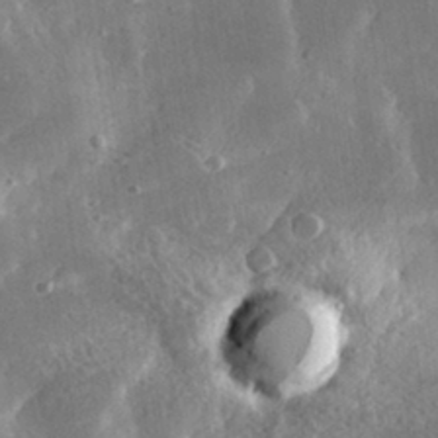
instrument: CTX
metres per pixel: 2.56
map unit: lHvf
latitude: 31.6694
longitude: -91.8016
